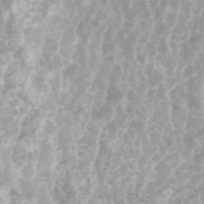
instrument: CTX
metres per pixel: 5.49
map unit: Htu
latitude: -9.8800
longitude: -74.5357
